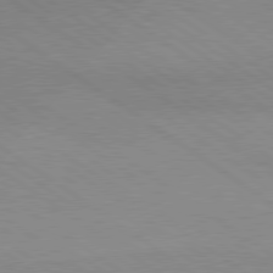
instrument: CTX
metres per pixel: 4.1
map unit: lApd
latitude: 79.4427
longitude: -177.9528
